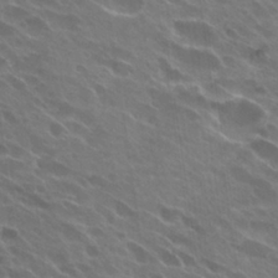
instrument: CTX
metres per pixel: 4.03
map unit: Hto
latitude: 27.5749
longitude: -41.7827
